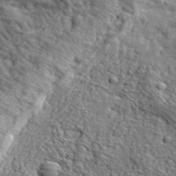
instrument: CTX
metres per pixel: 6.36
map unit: eHh
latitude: 36.6680
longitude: -80.7624
